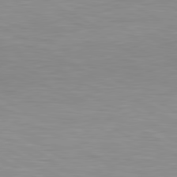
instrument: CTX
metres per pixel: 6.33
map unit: lApd
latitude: 80.3467
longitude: 135.0675
